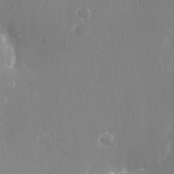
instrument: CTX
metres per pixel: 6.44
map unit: Nhu
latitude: -24.1984
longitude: -72.1956
